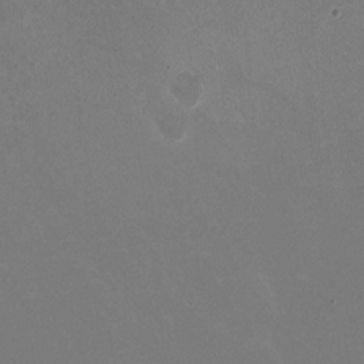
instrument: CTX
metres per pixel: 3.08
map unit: HNhu
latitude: -0.7653
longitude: -2.4223
